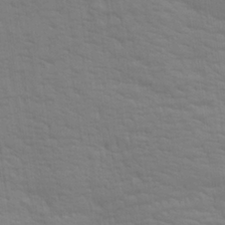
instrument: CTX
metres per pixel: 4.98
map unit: Aa
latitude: 28.6301
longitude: -139.3859
